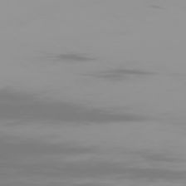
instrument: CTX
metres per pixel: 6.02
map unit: Ap
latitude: -77.5966
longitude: -73.3104
